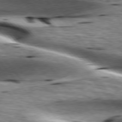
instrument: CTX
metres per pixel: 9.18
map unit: lApd
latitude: 76.4601
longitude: -61.5371
